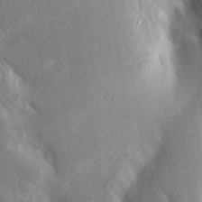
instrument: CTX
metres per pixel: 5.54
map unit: Aa
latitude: 16.9703
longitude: -149.3860
